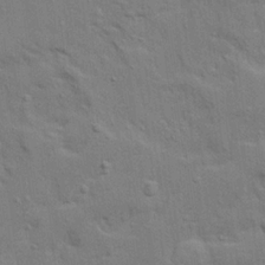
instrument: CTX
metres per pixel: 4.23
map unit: Ave
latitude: 22.6679
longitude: -130.1956
